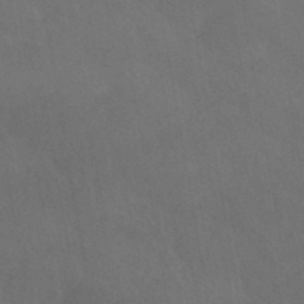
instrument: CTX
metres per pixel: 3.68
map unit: HNhu
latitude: -39.8800
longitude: 97.2187
